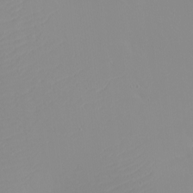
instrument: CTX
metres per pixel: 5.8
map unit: eHh
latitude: -4.3684
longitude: -82.5167
